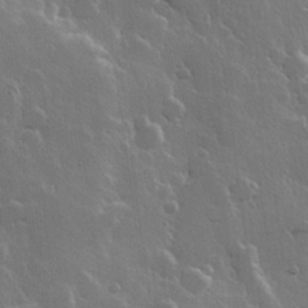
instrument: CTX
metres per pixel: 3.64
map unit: Hve
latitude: 22.8569
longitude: 149.0865
